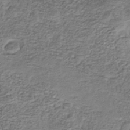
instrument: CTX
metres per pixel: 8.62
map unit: eHb
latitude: -34.2928
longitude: 77.5021
